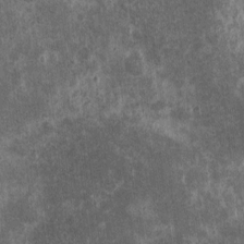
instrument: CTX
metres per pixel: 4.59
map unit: eHh
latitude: 4.5924
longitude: -71.5938
